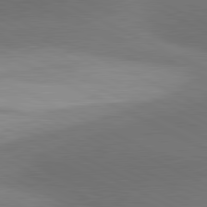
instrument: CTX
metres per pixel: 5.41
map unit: lApd
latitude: 81.1592
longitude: 139.3699
